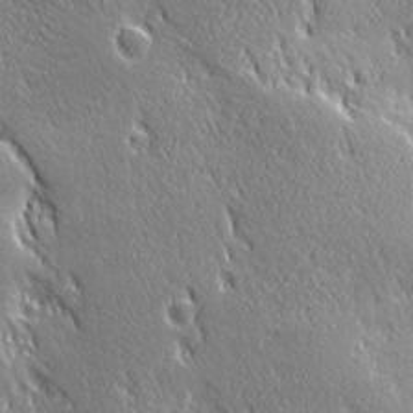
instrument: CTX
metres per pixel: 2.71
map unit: Ave
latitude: 21.3482
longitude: -135.9528
